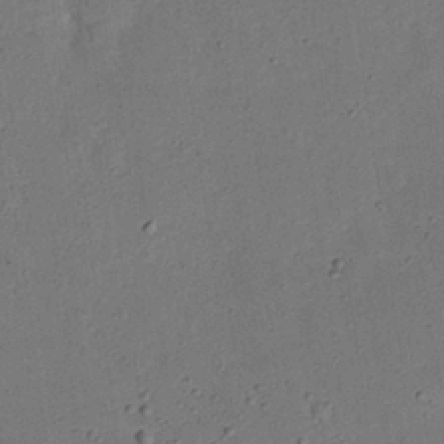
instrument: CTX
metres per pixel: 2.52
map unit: Nhu
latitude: 25.4804
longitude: -71.4804
